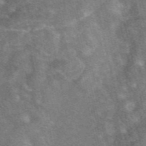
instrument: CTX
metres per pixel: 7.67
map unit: eAb
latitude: 47.3293
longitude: 118.9542
